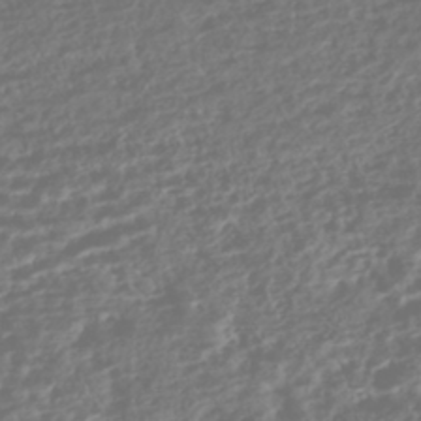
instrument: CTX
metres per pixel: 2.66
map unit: HNhu
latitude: -43.7099
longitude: 104.3684
